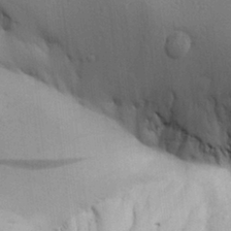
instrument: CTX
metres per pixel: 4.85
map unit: Aa
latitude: 26.5546
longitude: -143.4238
